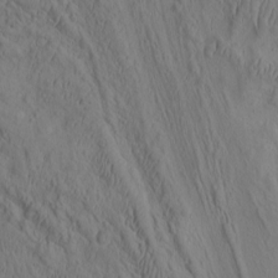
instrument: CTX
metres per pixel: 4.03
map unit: eHh
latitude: -1.4266
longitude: 16.0094
